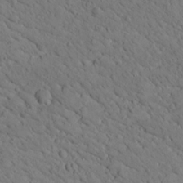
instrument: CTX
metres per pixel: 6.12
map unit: lHvf
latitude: 13.8772
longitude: 178.7652
